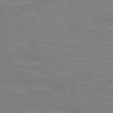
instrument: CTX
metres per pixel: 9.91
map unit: lApd
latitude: 72.7436
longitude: -55.8772
